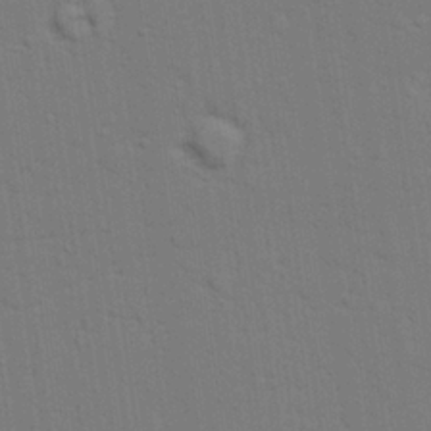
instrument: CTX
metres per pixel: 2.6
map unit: lAvf
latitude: 27.5749
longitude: -108.9513
